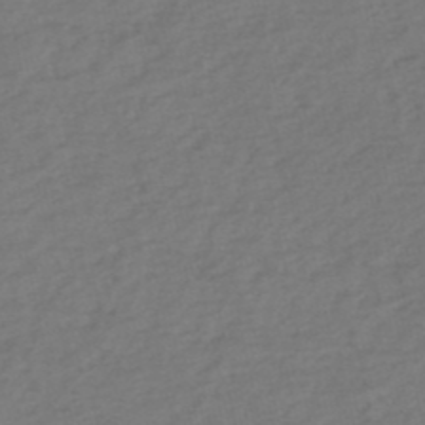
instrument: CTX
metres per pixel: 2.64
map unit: eHh
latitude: -51.6533
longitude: -24.7813
